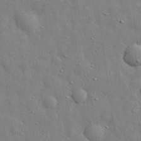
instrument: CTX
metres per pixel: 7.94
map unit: eHh
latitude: 29.8016
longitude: -75.9339
